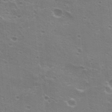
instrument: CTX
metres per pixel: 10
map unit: Hto
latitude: 22.5924
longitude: -41.9150
